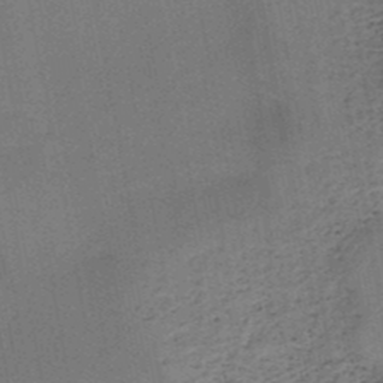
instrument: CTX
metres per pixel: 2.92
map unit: HNb
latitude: -48.5007
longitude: -40.3278
